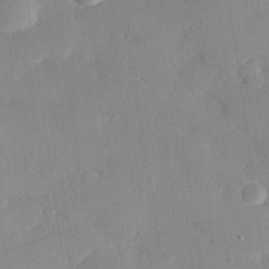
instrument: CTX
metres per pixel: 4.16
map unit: eHh
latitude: 27.9906
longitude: -81.2159
